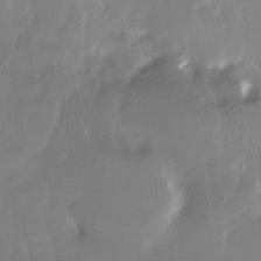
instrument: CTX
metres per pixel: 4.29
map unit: Nhe
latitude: -27.8233
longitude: -110.2901
